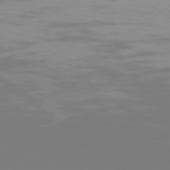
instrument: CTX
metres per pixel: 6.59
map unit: Hpe
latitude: 77.8205
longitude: -135.6883
